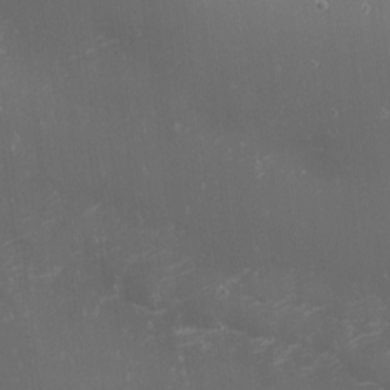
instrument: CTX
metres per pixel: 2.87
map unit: eHh
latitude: -1.6911
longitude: -80.6868
